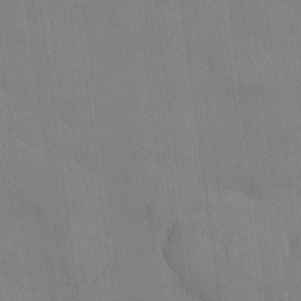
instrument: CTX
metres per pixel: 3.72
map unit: Ht
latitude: -4.7652
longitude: -14.4979
